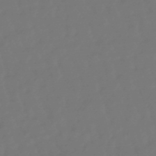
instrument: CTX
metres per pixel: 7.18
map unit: eHb
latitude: -47.3698
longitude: 81.9556
